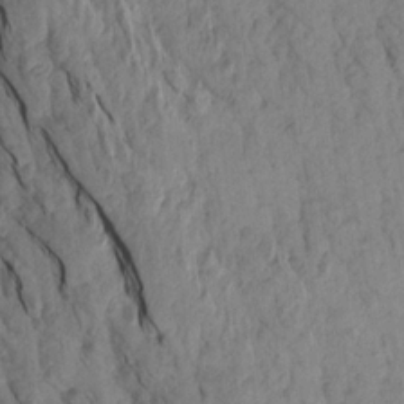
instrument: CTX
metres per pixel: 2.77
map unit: Aa
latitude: 18.5923
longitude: -146.6302
